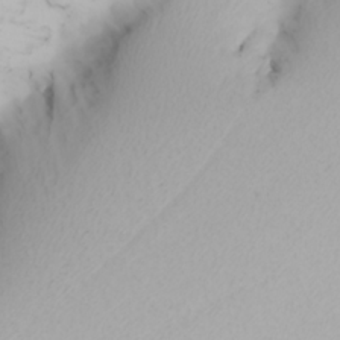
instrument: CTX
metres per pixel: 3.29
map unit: Nhu
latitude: -6.3306
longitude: -89.4427
